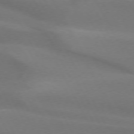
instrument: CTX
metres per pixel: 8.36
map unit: lApd
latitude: 73.3104
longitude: -49.3671
